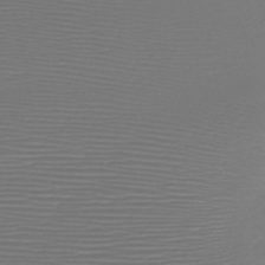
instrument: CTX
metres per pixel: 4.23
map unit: HNb
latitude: -47.6910
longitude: -41.8205
